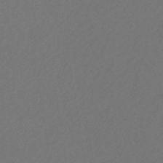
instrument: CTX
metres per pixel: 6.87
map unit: eHb
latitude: -43.8044
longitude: 88.6896
